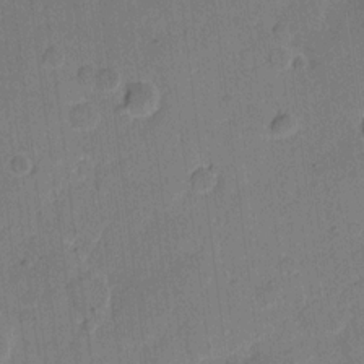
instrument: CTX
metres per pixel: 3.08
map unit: eHh
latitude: 11.4427
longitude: -66.8569
